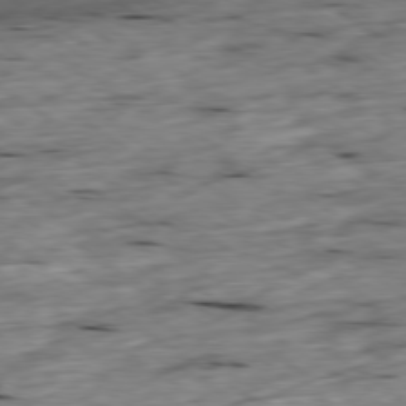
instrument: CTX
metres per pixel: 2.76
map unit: Ap
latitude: -79.4832
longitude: -89.3104
